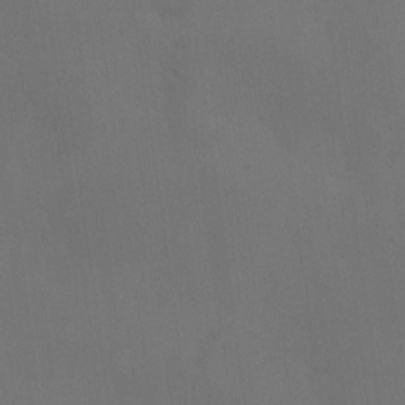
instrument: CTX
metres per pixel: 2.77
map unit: Ave
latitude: 2.1766
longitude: -112.6112
